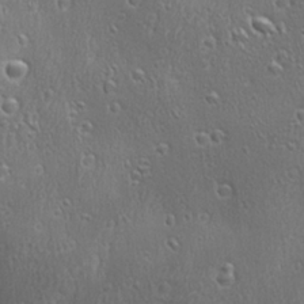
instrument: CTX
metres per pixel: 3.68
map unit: Ave
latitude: 22.1956
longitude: -136.9703
